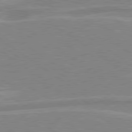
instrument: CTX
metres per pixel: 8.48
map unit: lApd
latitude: 79.3104
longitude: -122.1200
